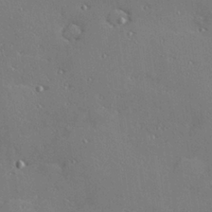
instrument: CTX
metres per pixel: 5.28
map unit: Hve
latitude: 26.5924
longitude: -91.7639
